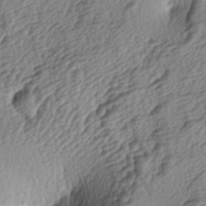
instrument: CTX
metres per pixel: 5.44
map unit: lAa
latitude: -3.9178
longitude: -123.3860
